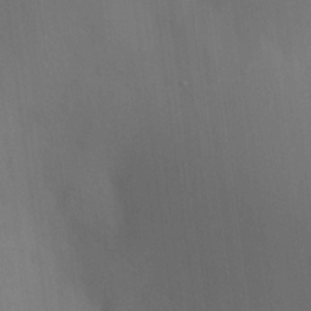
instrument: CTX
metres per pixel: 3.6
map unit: HNhu
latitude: 13.2726
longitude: 11.8800
